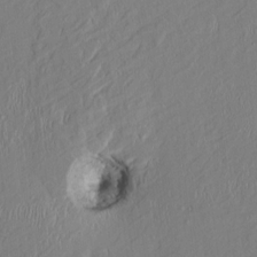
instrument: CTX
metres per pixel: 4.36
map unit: HNhu
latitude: 3.7827
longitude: -4.5168
